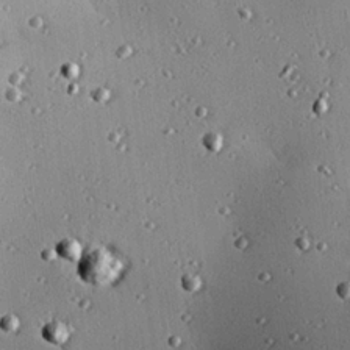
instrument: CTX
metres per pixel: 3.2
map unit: eHh
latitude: 23.7827
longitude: -90.8191
